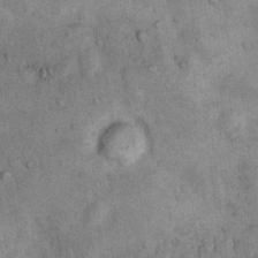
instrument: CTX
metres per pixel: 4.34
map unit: Nhu
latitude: 7.5182
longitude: -23.8583
